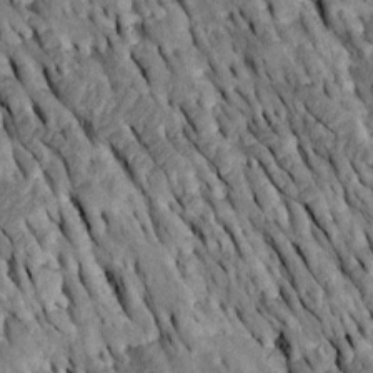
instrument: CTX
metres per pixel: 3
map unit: Htu
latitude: -2.5762
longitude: 150.5951
